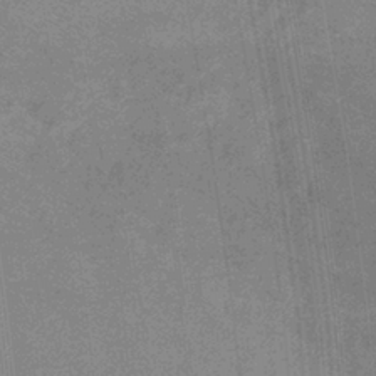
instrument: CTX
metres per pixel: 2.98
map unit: HNb
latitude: -32.7086
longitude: 56.8408
